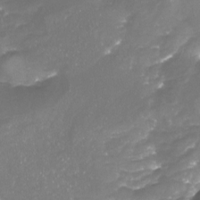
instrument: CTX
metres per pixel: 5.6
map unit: Nhu
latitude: -22.3873
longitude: -57.0458
